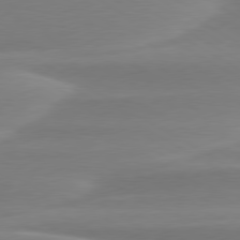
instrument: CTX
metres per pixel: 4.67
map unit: lApd
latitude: 79.1781
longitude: -114.5167
